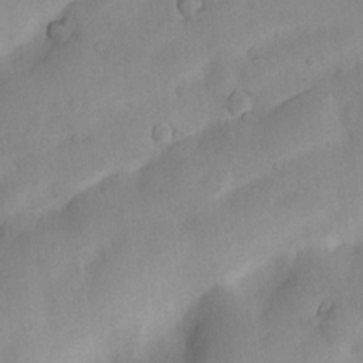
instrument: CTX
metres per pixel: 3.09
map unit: Nhu
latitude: 7.6694
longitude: -22.7435
